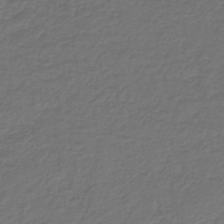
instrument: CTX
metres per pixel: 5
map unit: lHb
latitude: -43.4265
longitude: 61.5588
